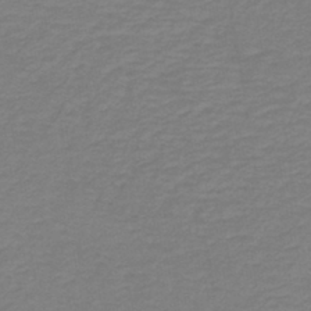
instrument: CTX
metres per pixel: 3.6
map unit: lHb
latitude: -41.4076
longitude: 52.5762
